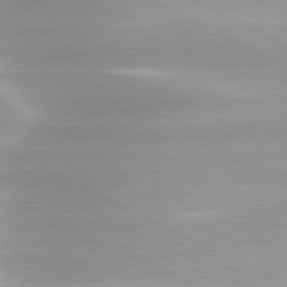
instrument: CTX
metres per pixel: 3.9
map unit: lApd
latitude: 79.8961
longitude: -120.2901
